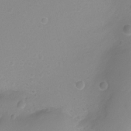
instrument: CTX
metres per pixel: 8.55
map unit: Ht
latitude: -1.9745
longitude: -29.5371
